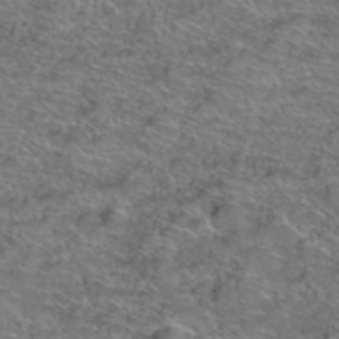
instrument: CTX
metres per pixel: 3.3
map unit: Hto
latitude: 39.3859
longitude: -43.4804
